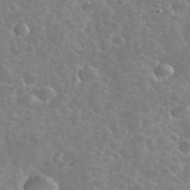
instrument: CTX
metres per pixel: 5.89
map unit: eHh
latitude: 35.8016
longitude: -60.1766
